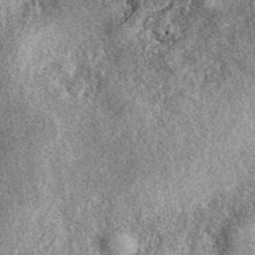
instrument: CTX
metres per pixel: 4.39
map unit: eAb
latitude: 39.9150
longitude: 107.9745
